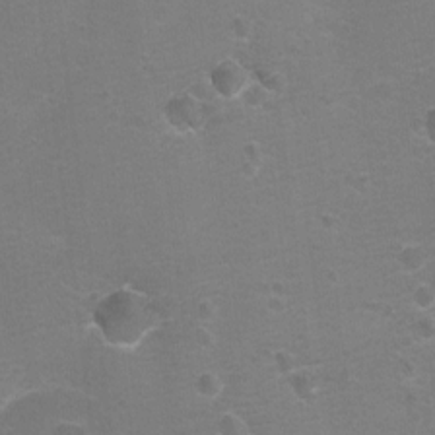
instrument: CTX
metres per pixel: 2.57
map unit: Ht
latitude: 2.8002
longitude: -28.8758
